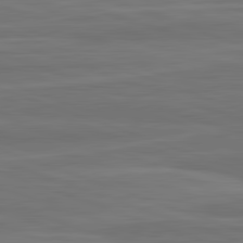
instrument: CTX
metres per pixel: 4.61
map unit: lApd
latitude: 82.3845
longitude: -175.9906
